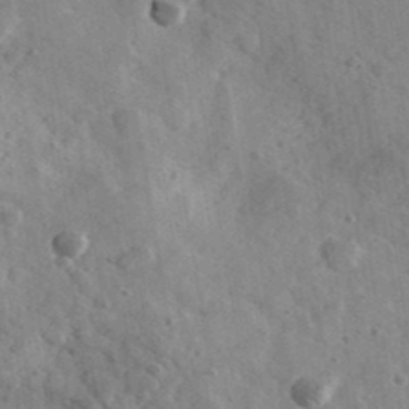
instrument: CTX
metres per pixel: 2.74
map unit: Ave
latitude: 39.3671
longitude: -107.8583
